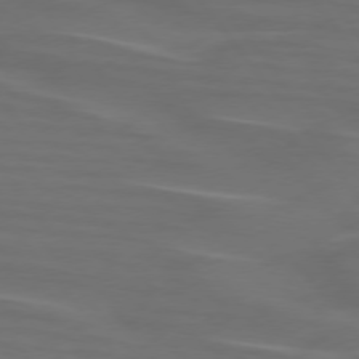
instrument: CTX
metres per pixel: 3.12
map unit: lApd
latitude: 75.3860
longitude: -79.8395
